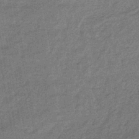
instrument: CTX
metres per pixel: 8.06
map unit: eHb
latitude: -45.5588
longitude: 86.8975
